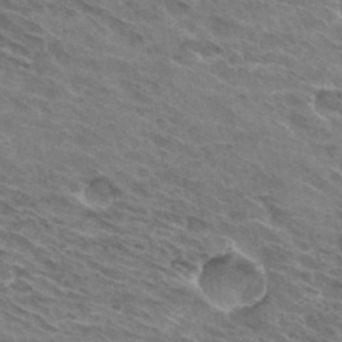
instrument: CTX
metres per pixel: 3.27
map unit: Hto
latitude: 32.2711
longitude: -44.5734
